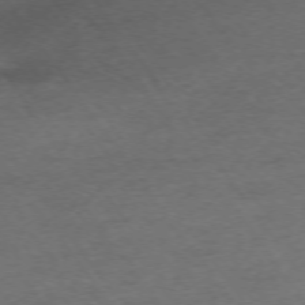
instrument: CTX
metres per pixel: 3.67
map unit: Ap
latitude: -74.6330
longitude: -79.6316
